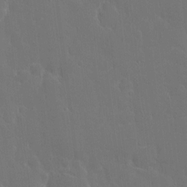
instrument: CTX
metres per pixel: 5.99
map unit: eHh
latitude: 6.5357
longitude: -69.2159
